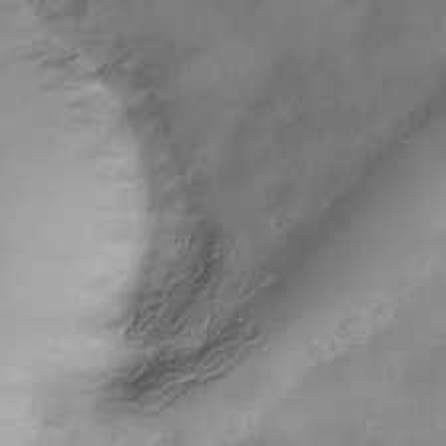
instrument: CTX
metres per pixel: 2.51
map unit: Hve
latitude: -33.4644
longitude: 91.7100
